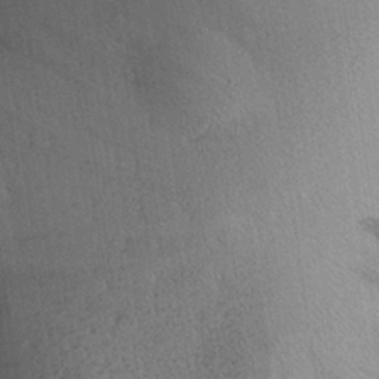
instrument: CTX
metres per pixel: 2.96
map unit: Aa
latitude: 28.8002
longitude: -134.5357
